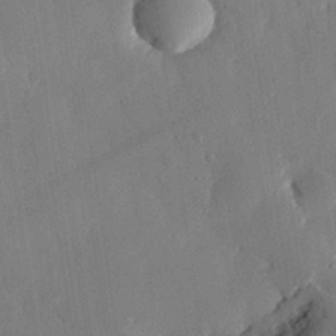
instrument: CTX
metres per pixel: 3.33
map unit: eHh
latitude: 29.7827
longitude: -81.2726
